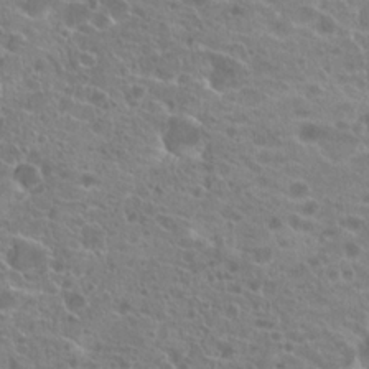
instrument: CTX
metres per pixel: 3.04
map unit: Hto
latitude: 21.3293
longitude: -40.7435
